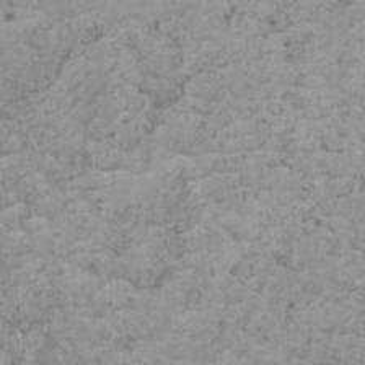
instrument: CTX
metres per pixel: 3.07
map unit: HNhu
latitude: 1.2914
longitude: 3.8422
